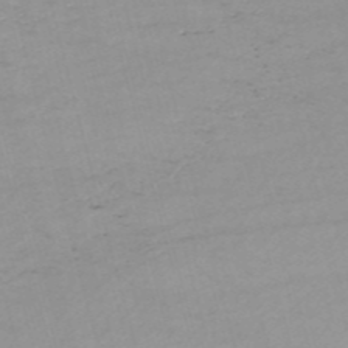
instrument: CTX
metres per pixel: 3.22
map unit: HNb
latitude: -53.8233
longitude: -37.4238
